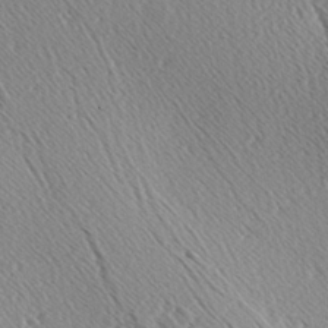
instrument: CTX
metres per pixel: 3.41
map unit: Hve
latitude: 2.5923
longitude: -124.5923
